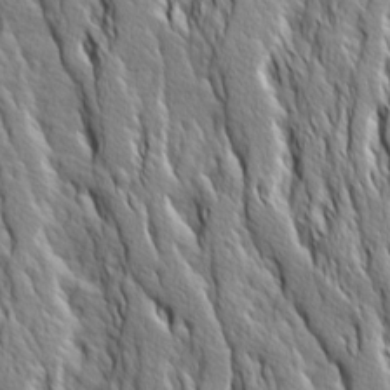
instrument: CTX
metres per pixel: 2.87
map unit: Ave
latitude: 14.3657
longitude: -132.9703
